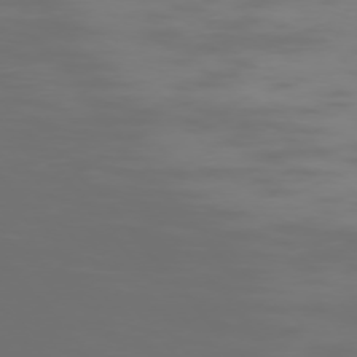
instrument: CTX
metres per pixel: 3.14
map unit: Ap
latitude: -75.8612
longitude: -83.9906
